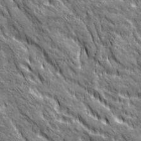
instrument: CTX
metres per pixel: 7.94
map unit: Ave
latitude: 20.1389
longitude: -134.8380
